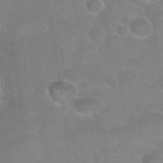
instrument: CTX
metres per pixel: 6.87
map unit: Hto
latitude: 22.8758
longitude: -50.7813
